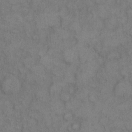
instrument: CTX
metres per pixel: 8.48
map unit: eHh
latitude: 9.1592
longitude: -62.8758
